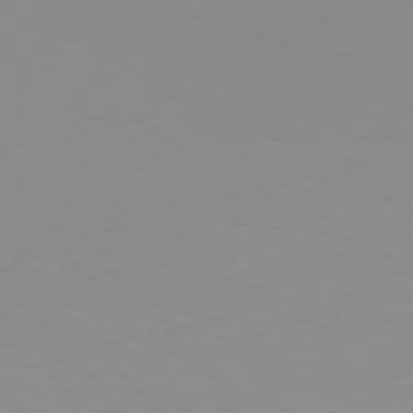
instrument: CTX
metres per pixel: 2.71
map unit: Hpe
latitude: 75.4238
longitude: -125.7449
